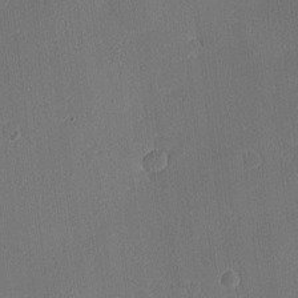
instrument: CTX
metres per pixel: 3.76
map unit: eHh
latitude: -7.7666
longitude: -69.5560
